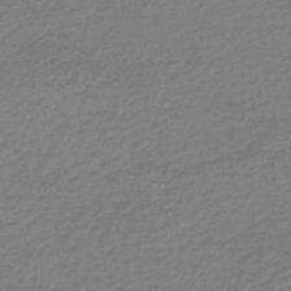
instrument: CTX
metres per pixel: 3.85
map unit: lHb
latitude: -45.7100
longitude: 62.3873
